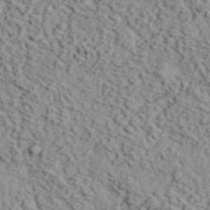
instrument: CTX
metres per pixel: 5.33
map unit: eHh
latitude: 37.7261
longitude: -80.4790
